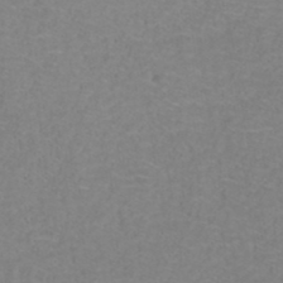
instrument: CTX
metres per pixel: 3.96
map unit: ANa
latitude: 39.6505
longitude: 23.5777
